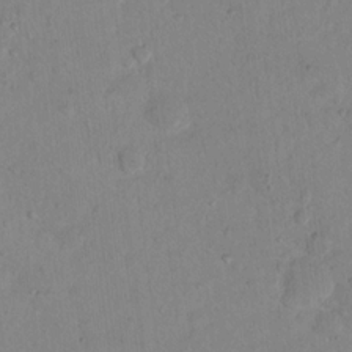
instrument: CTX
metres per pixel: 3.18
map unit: Nhu
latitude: 13.8772
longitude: -37.0270
